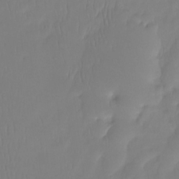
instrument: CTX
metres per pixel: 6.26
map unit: Ht
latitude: -15.1620
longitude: -48.9703
